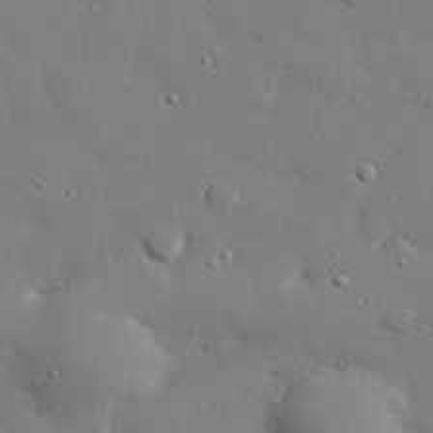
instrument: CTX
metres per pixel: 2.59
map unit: eHh
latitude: 28.4790
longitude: -82.2333
